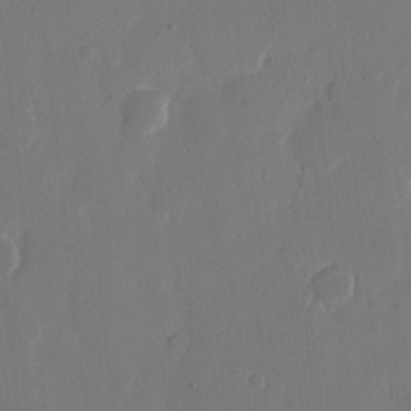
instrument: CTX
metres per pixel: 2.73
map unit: eHh
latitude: 10.6680
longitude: -67.8583
